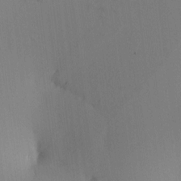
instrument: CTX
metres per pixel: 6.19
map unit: eHh
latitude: -0.5196
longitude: 17.4455
